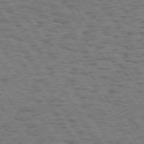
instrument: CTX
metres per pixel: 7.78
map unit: Hpe
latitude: 73.9528
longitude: -133.8772
